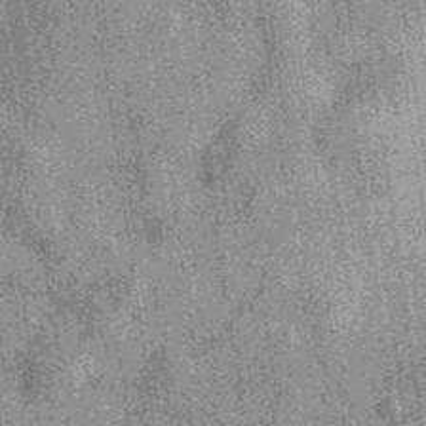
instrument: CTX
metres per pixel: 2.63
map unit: eAb
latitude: 37.3104
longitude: 107.7100
